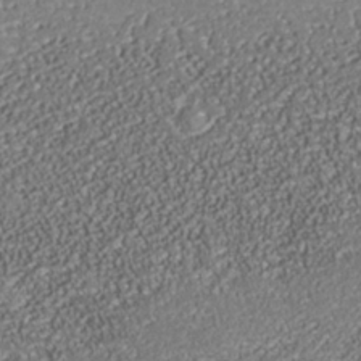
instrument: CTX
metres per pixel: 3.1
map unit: Nhe
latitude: -37.7099
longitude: -89.1592
